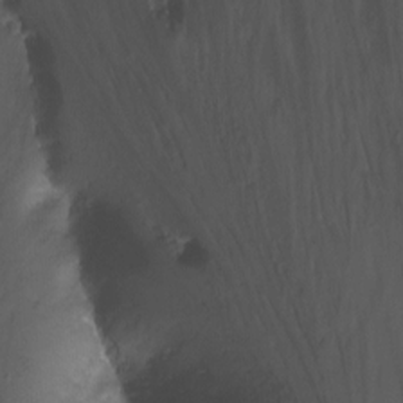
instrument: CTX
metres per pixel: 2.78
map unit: Nhu
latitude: -7.5777
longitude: -45.7827
